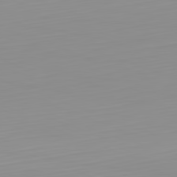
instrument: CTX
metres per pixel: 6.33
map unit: Hpe
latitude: -82.3495
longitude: 17.4644
